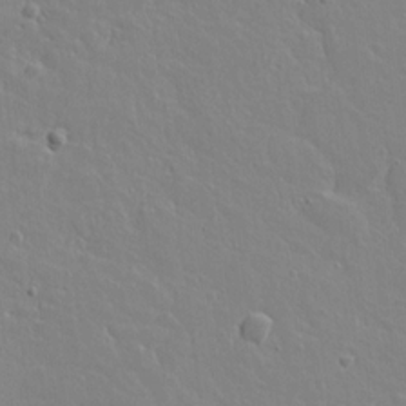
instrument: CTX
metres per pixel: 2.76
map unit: lAvf
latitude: 16.0444
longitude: -128.6679
